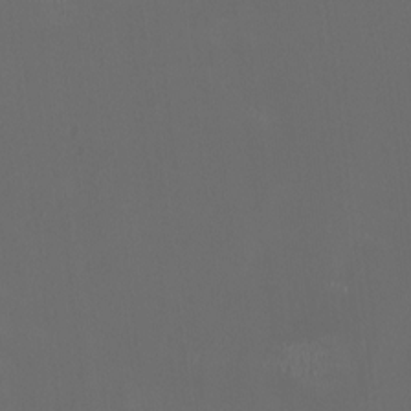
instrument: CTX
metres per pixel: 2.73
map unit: HNhu
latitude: 0.6679
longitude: -2.6301
